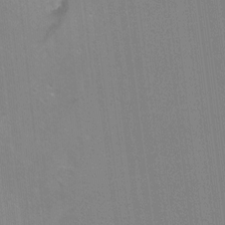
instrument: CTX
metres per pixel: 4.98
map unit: Ht
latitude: -11.5210
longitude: -46.3657
